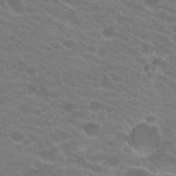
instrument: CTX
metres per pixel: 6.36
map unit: Hto
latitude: 20.4979
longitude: -38.1578
